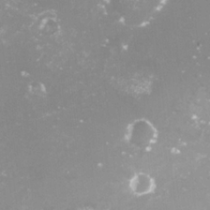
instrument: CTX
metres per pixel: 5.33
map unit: Nve
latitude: -18.2550
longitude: -59.2915
